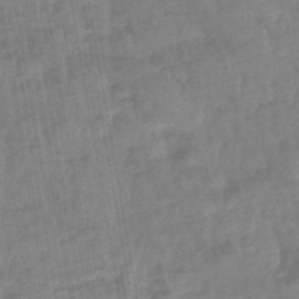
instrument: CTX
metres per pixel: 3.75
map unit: lHb
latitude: -43.1431
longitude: 80.6708
